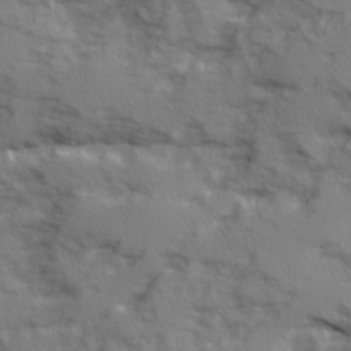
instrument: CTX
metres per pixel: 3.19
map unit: Ave
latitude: 12.2145
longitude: -101.8772
